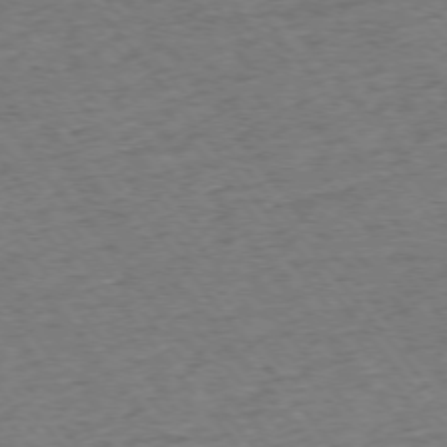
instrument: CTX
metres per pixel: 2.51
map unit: Ap
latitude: -75.4833
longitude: -88.2334
